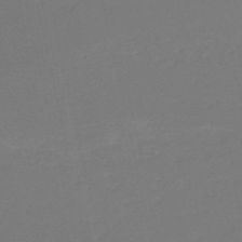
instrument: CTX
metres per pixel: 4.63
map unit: eHh
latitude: -52.3495
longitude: -24.9891
